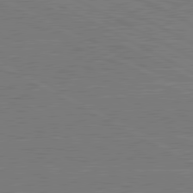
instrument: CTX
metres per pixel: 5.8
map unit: lApd
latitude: 80.9514
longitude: -127.1025
